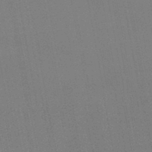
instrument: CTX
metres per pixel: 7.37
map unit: lHb
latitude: -46.8597
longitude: 70.6708
